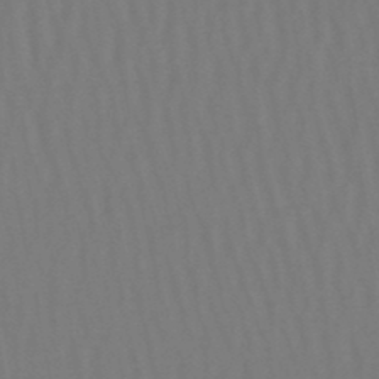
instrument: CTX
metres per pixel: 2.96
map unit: lHb
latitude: -47.7288
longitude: 64.5007
